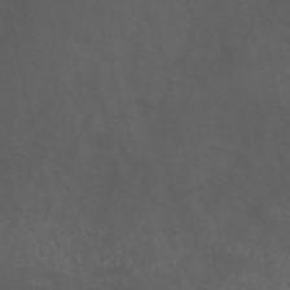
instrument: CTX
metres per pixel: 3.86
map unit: ANa
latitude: 49.8205
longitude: -71.6694
